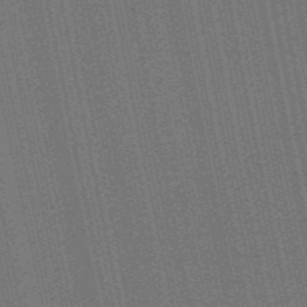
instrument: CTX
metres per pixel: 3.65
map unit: lHb
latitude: -47.3320
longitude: 59.0297
